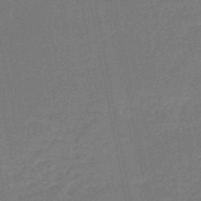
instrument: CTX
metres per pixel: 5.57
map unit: HNb
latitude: -51.2754
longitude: -40.5734
